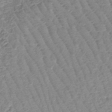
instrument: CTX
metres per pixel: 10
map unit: lHb
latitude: -44.7652
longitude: 73.3320
